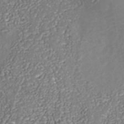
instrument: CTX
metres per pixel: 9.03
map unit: Nhu
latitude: -38.6708
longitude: -85.7828
